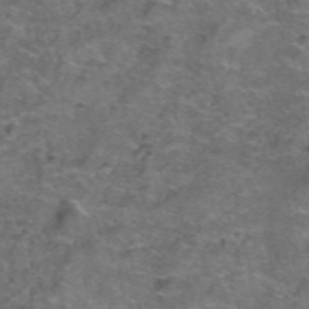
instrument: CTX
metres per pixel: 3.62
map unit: Hto
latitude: 39.4993
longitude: -41.5938
